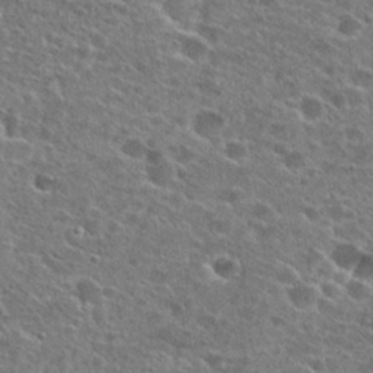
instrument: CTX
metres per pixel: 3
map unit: Hto
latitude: 26.1011
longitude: -47.6505
